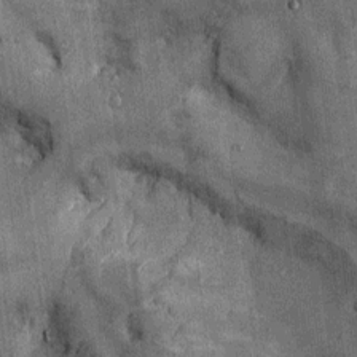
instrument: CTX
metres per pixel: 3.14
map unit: Ht
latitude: -2.6707
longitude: -12.6113
